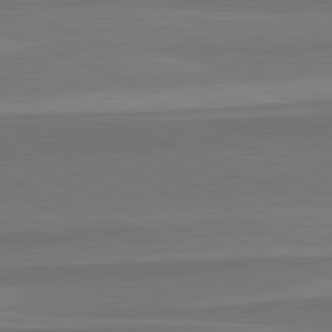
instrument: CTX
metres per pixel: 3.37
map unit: lApd
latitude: 82.7246
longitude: 157.5021
